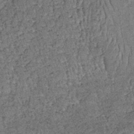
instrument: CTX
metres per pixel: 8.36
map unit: lHb
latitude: -38.6896
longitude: 65.2565
